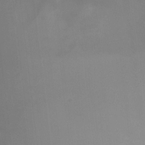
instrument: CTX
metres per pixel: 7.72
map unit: Ht
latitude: -5.0675
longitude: -25.5182
